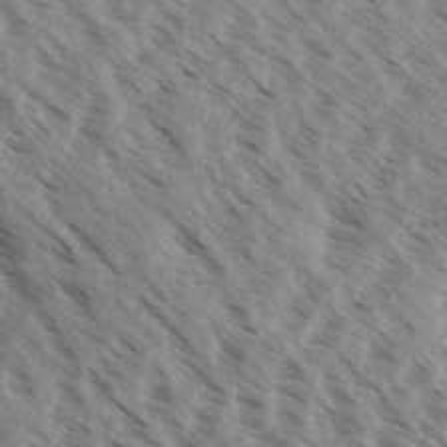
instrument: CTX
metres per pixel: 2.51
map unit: Aa
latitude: 32.2711
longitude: -139.2726
